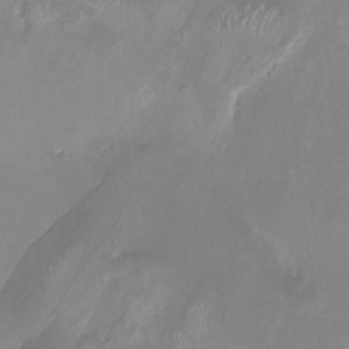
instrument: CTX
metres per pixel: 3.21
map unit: HNhu
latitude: -0.5385
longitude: -4.6868
